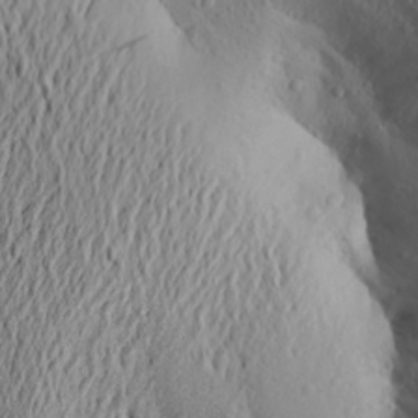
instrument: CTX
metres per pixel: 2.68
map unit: Aa
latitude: 24.6679
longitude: -150.0255
